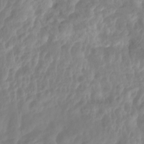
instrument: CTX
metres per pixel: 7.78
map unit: Ht
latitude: -14.2362
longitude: -57.0647
